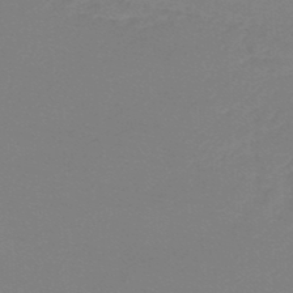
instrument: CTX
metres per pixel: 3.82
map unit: lHb
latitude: -46.1983
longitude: 64.0283
